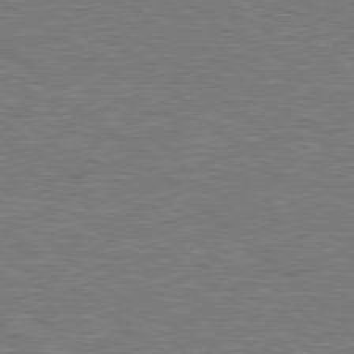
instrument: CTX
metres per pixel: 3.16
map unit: Hpe
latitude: 78.4790
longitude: -152.5168
